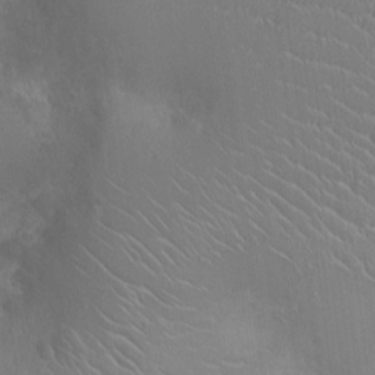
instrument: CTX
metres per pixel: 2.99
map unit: Ht
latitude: -2.8596
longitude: -16.3656
